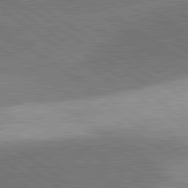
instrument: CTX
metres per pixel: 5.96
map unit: lApd
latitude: 81.4237
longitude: 140.6329
